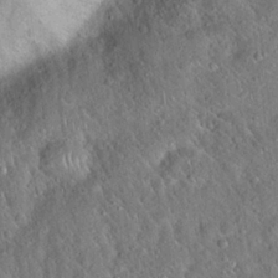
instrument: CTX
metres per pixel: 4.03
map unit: Hto
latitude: 19.3292
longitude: -52.7246
